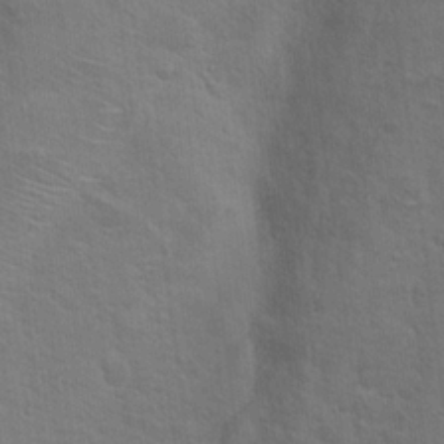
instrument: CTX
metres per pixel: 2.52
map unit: Nhu
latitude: 17.7072
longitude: -31.1404
